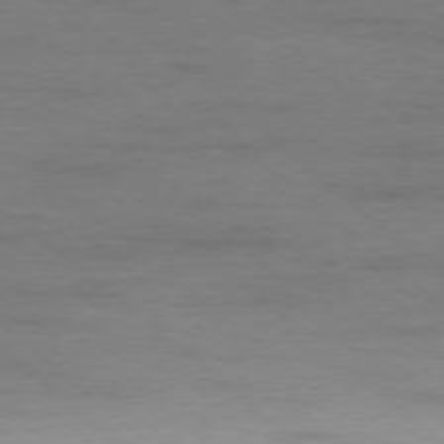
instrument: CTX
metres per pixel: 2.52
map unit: Ap
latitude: -77.8233
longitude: -93.1403
